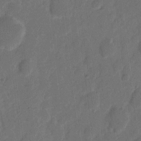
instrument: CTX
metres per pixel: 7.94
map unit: eHh
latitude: 8.5168
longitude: -65.5749
